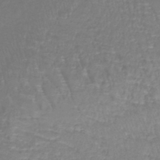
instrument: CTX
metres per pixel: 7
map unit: lHb
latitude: -40.7274
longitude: 65.5399
